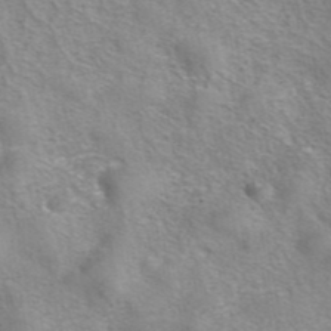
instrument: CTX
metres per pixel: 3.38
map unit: eAb
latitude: 42.1956
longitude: 106.0283
